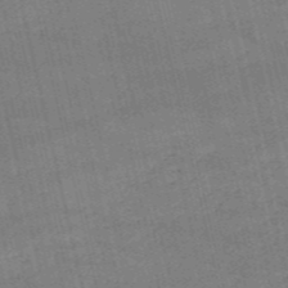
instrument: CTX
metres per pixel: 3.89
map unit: HNb
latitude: -52.9730
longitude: -40.8946
